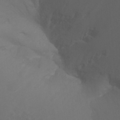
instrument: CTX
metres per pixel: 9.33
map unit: Aa
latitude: -12.9920
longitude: -68.7057
